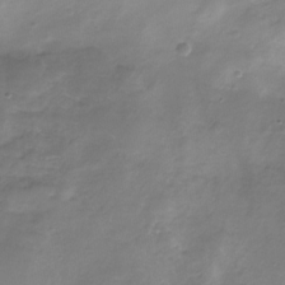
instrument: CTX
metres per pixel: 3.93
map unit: Nhe
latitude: -32.6897
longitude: -92.2333
